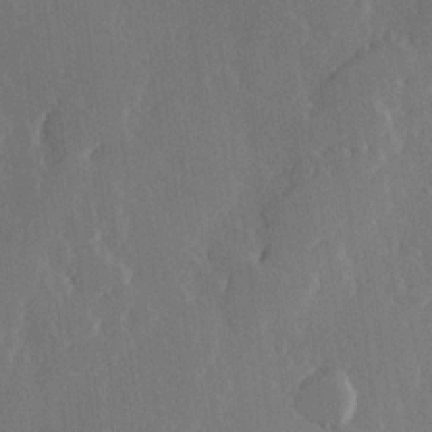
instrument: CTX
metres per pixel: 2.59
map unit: Hve
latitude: 22.4790
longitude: 146.9541
